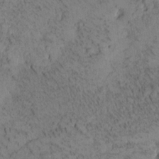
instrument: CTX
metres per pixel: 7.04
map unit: Htu
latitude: -4.0094
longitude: 172.8786
